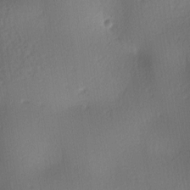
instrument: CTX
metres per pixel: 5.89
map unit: lAa
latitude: -6.2361
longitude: -123.6127
